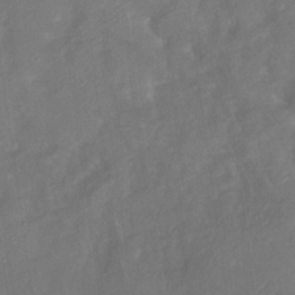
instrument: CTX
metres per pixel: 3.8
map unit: Nhu
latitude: -26.4251
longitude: -57.1214
